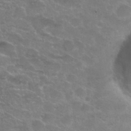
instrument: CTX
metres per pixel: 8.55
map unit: Nhu
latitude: 25.4237
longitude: -51.4993
